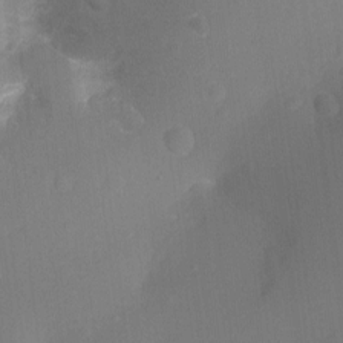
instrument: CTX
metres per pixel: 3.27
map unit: Ht
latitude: -9.0108
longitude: -23.9906
